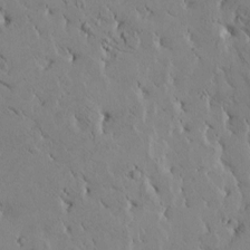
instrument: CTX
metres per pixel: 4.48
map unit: Htu
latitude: -1.5399
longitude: 175.4454
